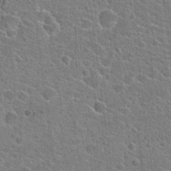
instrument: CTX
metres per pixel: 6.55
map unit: Hto
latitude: 22.4412
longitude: -44.4790
